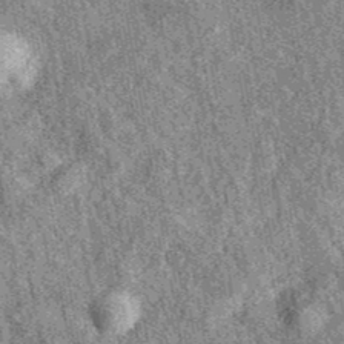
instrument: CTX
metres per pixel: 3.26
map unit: eAb
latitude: 39.8205
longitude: 108.1228
